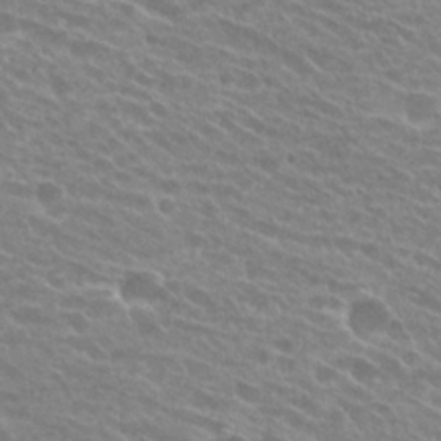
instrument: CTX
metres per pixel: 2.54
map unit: Hto
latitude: 25.8772
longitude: -42.2334
